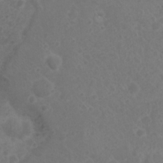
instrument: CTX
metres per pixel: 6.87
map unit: Nhu
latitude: 2.3845
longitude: -14.7625
